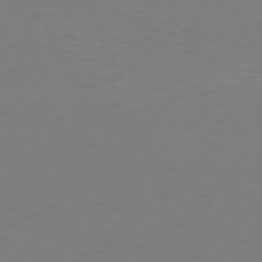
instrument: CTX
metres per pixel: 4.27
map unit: Hpe
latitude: 76.1955
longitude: -132.1767
